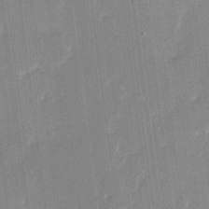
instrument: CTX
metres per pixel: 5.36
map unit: eHh
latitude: 8.9136
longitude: -68.3845
